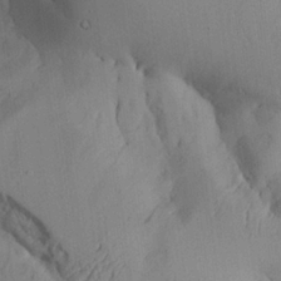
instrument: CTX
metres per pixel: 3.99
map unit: Aa
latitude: 26.6680
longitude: -132.4034
